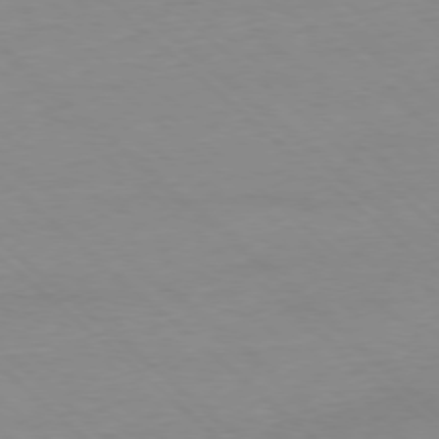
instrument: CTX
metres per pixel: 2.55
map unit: Ap
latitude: -77.8611
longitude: -89.9528
